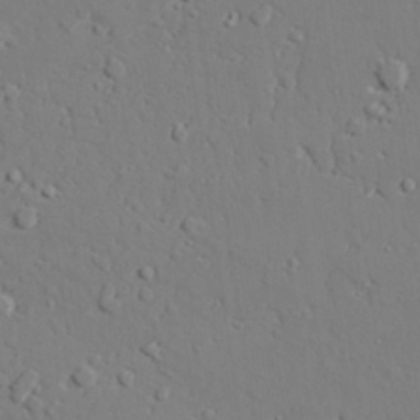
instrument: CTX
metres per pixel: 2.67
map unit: lAvf
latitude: 27.1025
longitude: -109.0080
